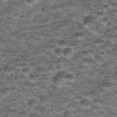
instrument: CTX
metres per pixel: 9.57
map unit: Nhu
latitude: 31.8773
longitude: -52.7813
